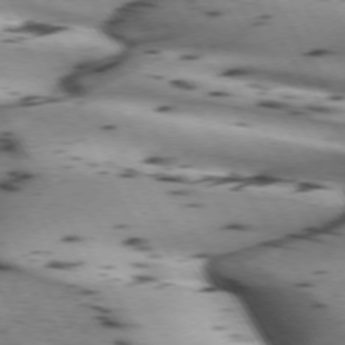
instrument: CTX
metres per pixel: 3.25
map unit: lApd
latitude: 72.3846
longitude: -52.8191
